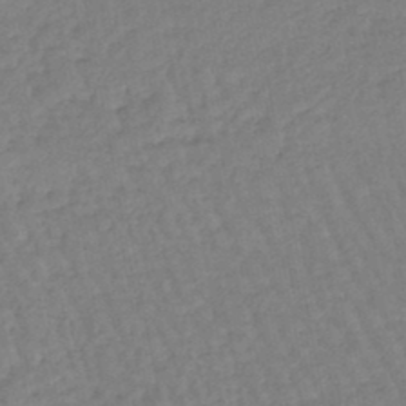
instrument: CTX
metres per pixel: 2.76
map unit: eHb
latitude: -45.3699
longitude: 80.7463
